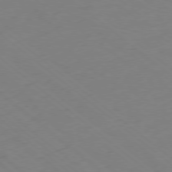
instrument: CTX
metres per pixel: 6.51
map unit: Ap
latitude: -78.8597
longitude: -56.8568
